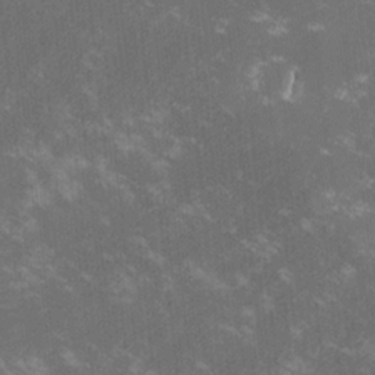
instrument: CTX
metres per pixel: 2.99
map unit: lHvf
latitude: -14.3684
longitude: -101.4993
